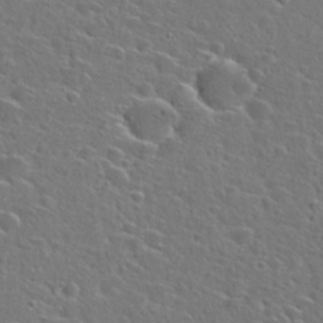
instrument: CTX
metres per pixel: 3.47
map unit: Hto
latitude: 26.8380
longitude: -46.9703
